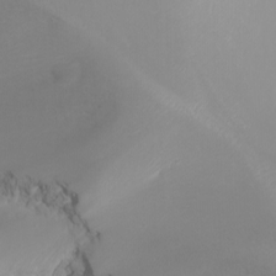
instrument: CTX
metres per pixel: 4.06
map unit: Nhu
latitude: -4.7652
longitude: -74.3278
